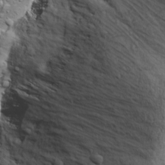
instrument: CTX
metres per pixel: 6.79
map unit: Ave
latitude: 11.3104
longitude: -104.7436
